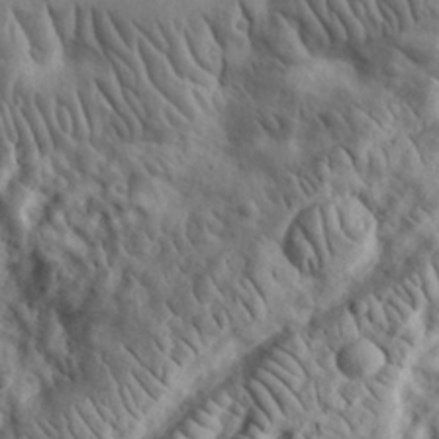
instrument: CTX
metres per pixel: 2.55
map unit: eHh
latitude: 31.1215
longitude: -73.7261
